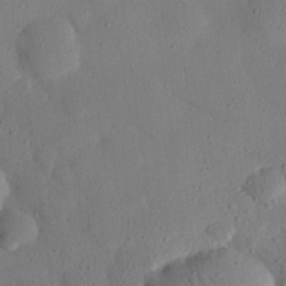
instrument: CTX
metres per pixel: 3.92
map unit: eHh
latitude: 26.0444
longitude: -79.5371
